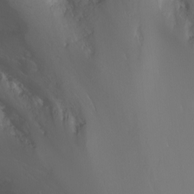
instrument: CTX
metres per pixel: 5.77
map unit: Nhu
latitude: -4.8975
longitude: -74.5924
